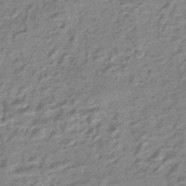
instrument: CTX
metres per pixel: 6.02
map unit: eHb
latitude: -44.1417
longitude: 88.6140
